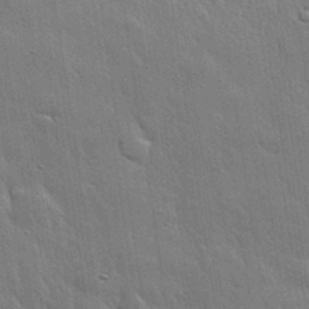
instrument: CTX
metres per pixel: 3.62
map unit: eHh
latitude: 31.0837
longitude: -78.8002
